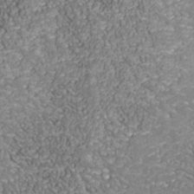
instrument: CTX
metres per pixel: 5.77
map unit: Nhu
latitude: -39.0487
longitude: -83.6693
